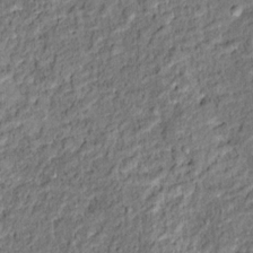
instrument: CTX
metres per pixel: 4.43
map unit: Ht
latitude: 11.9528
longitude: -38.1011
